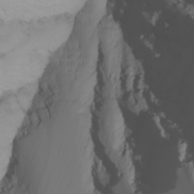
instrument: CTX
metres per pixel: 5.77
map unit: Nhu
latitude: -6.9730
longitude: -82.1955
